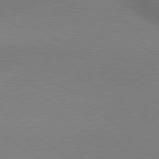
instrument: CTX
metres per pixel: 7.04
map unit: lApd
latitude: 79.4049
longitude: 179.6910
